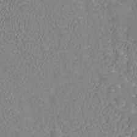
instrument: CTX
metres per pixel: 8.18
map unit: ANa
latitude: 41.8961
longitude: 29.1053
